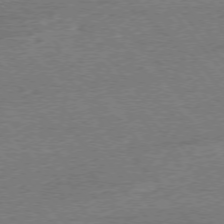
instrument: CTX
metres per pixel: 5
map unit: Ap
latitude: -76.4062
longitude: -96.5357
